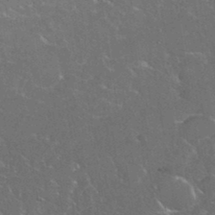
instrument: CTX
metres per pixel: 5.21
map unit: eHh
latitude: 36.8947
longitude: -61.7260
